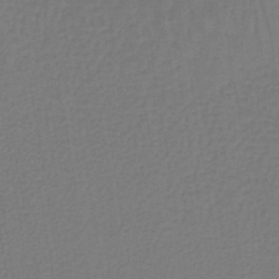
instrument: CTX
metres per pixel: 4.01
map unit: lHb
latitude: -42.4817
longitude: 64.3495
